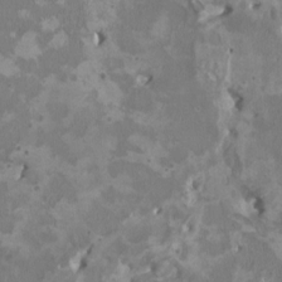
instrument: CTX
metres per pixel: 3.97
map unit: HNhu
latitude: 2.9891
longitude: -3.5560
